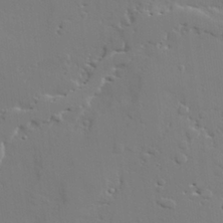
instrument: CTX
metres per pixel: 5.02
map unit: lAvf
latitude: 28.7435
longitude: -108.4979
